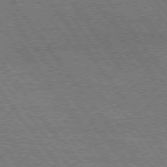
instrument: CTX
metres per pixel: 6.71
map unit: Hpe
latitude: 74.9703
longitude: -139.4804
